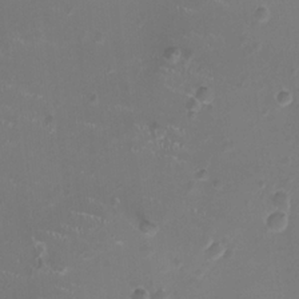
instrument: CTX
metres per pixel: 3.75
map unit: HNhu
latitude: -2.8785
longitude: -1.0080
